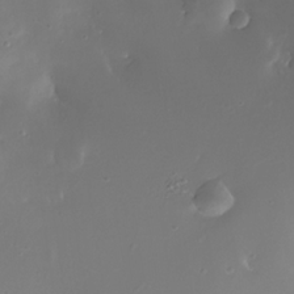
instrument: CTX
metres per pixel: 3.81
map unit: Nhe
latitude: -31.9556
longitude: -116.9325
